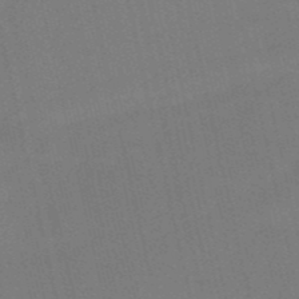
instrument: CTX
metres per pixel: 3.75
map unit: HNb
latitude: -51.6911
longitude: -45.4048
